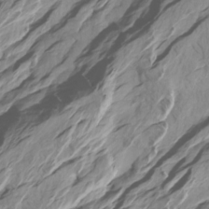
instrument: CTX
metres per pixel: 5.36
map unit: Htu
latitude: -6.8597
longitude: -70.0822
